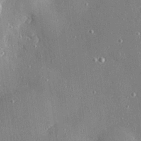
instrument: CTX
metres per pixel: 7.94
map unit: Hve
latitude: 27.5560
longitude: -90.3278
